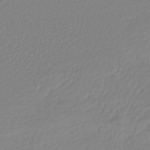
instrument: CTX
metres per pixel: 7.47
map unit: lHb
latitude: -45.3321
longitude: 71.3699
